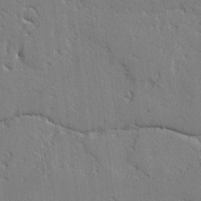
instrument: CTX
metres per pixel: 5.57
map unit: lAvf
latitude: -2.7085
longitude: -108.8380
